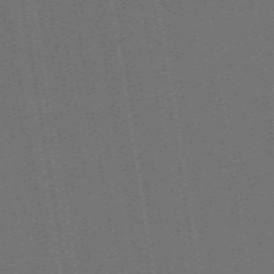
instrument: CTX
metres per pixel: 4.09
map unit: ANa
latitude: 51.9906
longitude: -70.7624
